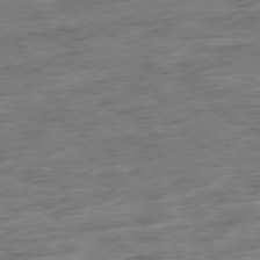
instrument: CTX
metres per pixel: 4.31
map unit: Ap
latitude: -79.1053
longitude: -67.9150
